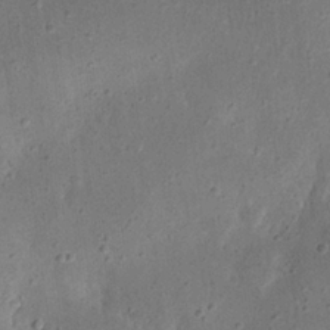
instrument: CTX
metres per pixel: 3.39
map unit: eHh
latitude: 23.1214
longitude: -67.7638
